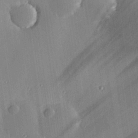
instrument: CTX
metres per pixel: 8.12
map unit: eHh
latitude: 24.1388
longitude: -91.1970
